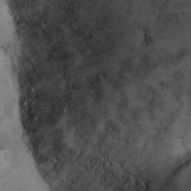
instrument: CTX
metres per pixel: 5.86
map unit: Ht
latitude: 4.7057
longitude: -28.5923
